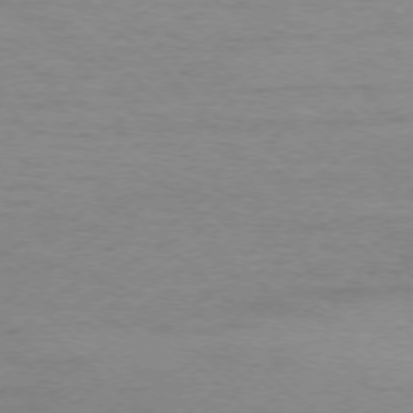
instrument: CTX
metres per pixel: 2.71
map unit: Ap
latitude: -76.1039
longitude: -77.2159
